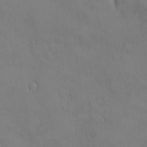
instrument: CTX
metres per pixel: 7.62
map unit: HNhu
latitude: 6.3656
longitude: 0.5763
